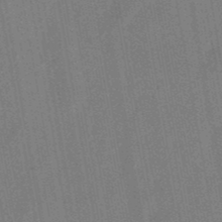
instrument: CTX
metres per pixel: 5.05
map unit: lHb
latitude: -49.0487
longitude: 73.2565
